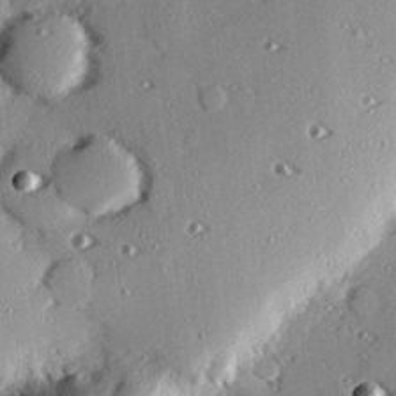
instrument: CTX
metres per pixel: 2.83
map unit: eHh
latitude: 22.8758
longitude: -89.5372
